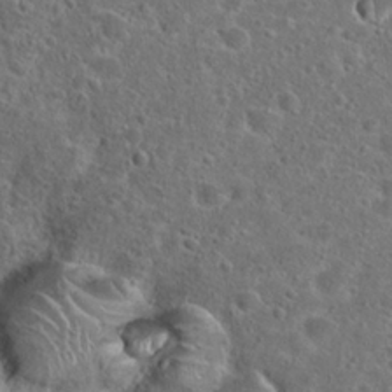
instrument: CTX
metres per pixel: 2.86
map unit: Hto
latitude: 23.6316
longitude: -46.0633
